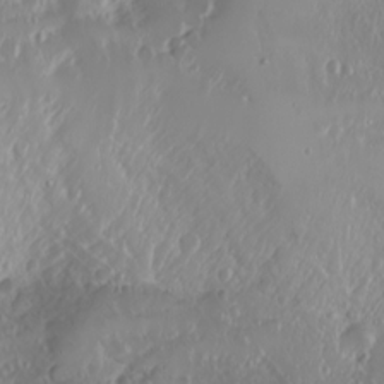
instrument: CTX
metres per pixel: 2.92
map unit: Nhu
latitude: -4.3495
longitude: -87.5560
